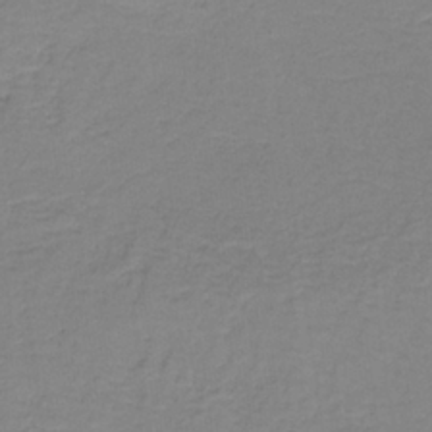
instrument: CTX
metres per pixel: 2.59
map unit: eAb
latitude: -36.1039
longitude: 53.1053
